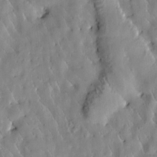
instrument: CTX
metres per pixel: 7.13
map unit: Htu
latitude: 0.2711
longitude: 176.4629
